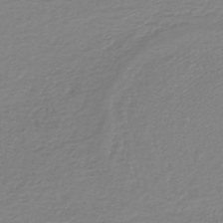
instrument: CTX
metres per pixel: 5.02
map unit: lHb
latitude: -41.9178
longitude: 62.5007
